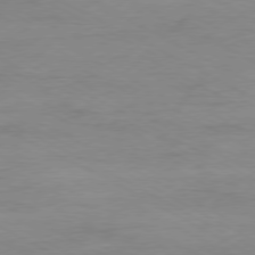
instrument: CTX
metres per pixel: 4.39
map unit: Ap
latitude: -77.8989
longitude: -73.9717
